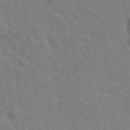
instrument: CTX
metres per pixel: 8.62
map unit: Hto
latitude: 20.4790
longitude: -54.4412
